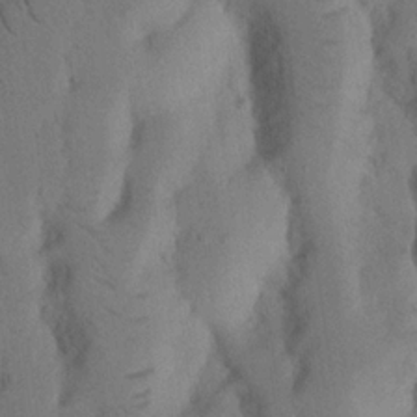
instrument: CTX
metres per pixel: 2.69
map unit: Nhu
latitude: 18.7246
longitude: -75.9150
